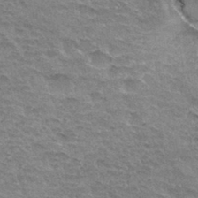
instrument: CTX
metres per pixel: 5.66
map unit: Hto
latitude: 33.7450
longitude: -45.0269
